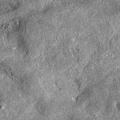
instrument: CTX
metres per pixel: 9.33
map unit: eAb
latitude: 36.7813
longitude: 111.7289
